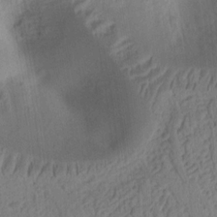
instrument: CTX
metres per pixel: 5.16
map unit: Ht
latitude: 9.6127
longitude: -75.0836
